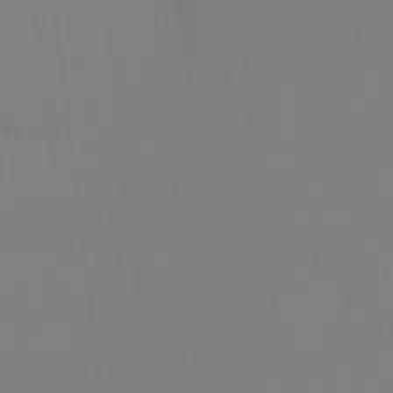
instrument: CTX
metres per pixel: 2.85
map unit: eHh
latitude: -4.1039
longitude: -79.7639
